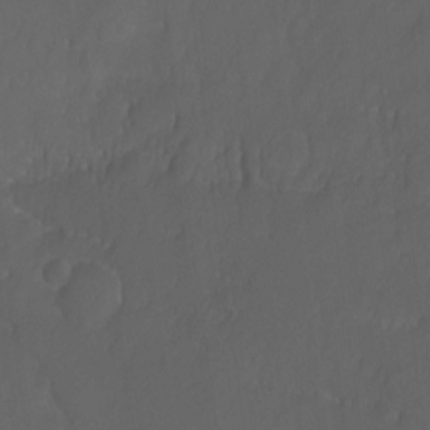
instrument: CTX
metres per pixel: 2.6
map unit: Ht
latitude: 0.1389
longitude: -46.5168
